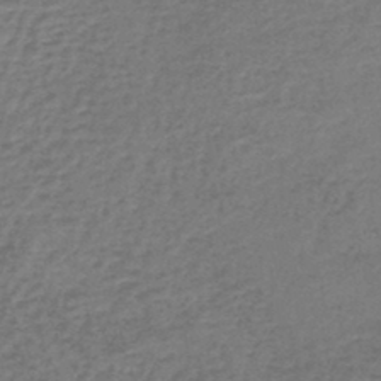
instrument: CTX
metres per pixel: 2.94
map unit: lHb
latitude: -45.4643
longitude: 62.8408
